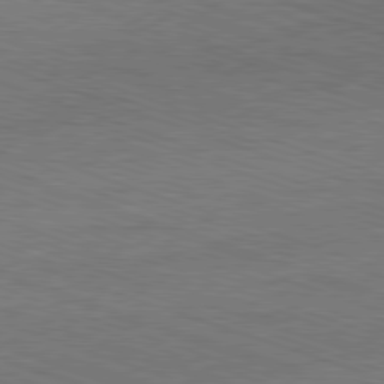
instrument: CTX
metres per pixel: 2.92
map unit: Ap
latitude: -81.6344
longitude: -73.2348
